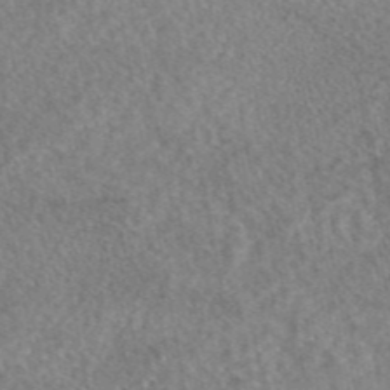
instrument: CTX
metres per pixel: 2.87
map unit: eAb
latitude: 45.5749
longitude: 107.3510
